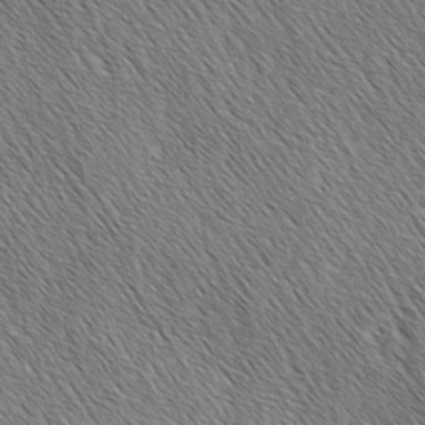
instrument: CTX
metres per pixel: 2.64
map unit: lAa
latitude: -3.5777
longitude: -122.1389
